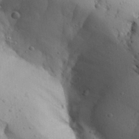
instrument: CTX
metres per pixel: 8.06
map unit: Aa
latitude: 26.7435
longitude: -128.4034
